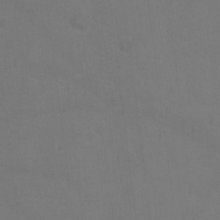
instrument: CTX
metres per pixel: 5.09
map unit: Hto
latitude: 0.4790
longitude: -33.8205
